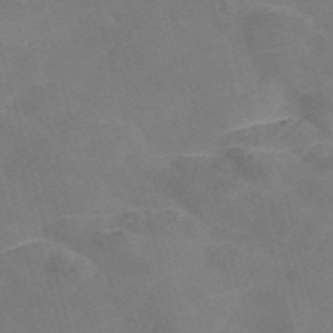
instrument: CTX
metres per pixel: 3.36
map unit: Nve
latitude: -57.6722
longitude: 55.1053
